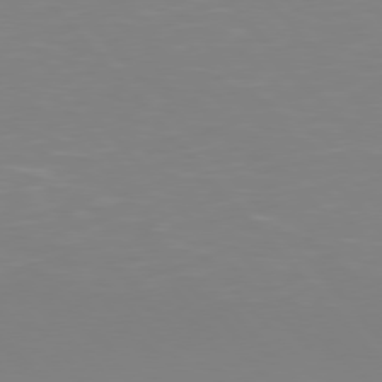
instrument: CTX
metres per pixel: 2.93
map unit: Hpe
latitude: 77.1025
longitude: -173.7449
